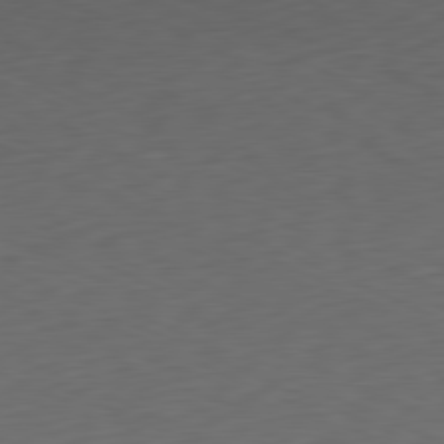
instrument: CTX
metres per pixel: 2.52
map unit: Ap
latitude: -81.3699
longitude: -59.8961
